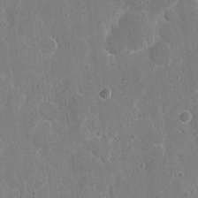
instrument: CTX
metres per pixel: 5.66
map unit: eHh
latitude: 8.2901
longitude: -67.9150
